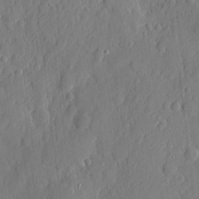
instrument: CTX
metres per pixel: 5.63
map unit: eHh
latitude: 6.9514
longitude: -73.4994
